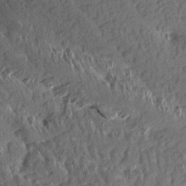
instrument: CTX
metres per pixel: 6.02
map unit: Aa
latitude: 13.5938
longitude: -144.1389
